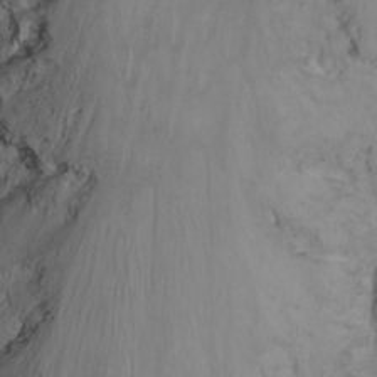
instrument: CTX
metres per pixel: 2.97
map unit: Nhu
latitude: -8.8030
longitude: -65.5560
